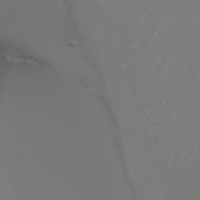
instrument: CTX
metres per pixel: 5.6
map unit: Nhu
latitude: -7.2376
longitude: -80.3278
